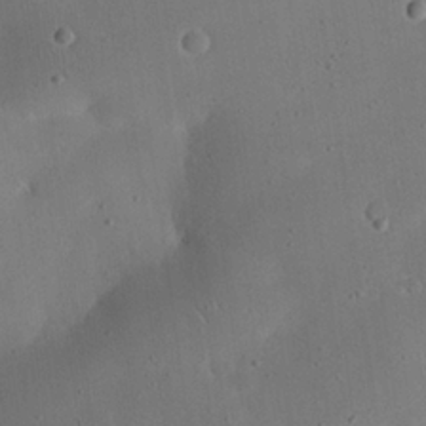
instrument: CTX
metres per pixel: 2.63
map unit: eHh
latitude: 24.2900
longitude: -66.0255
